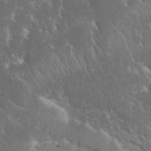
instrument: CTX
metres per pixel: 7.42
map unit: eHh
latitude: 36.3279
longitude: -61.4804
